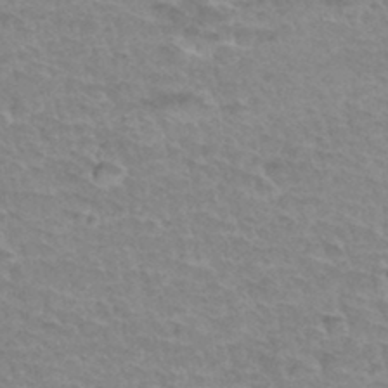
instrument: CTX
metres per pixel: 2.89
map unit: Hto
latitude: 34.5923
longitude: -45.9717
